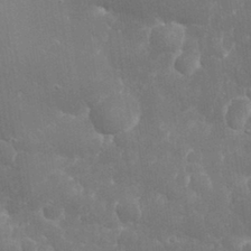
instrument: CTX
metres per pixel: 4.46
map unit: eHh
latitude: 32.1767
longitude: -63.8962
